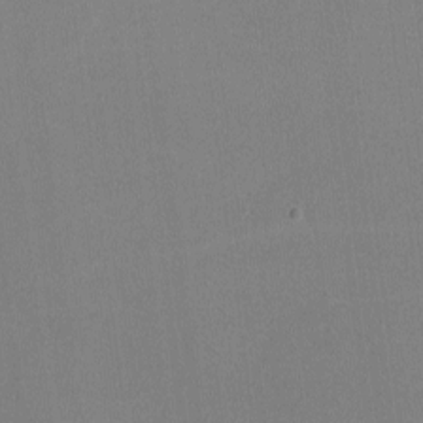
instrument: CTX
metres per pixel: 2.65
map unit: lHvf
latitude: -11.0109
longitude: -100.2334
